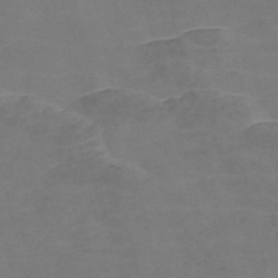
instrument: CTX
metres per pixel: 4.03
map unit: Nve
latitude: -57.0864
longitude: 52.7085
